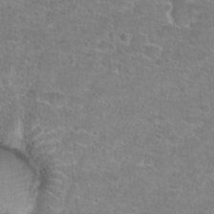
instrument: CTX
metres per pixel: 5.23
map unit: Hto
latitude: 25.3859
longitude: -48.4601
